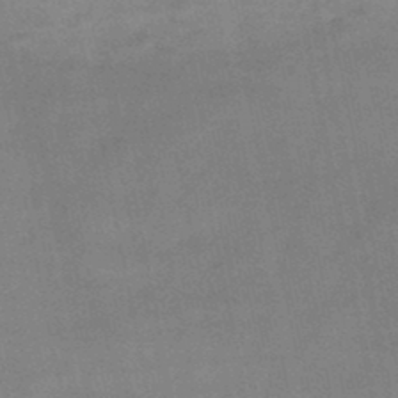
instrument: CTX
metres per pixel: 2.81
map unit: HNb
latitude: -45.3699
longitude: -36.1389
